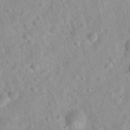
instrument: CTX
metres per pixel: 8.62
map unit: Hto
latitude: 21.4805
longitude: -53.1970
